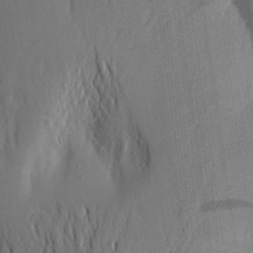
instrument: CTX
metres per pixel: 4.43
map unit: Aa
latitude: 25.4993
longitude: -149.0647
